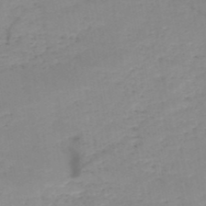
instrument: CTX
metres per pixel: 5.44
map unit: HNb
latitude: -49.9745
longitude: -40.1199
